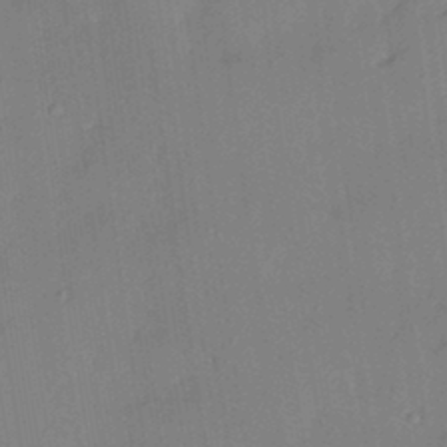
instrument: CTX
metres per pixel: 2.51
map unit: HNhu
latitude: 6.3278
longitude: 0.3873
